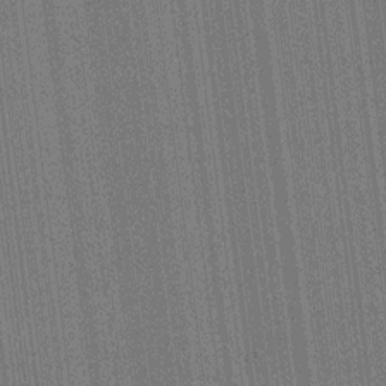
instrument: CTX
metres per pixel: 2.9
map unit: HNhu
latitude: 0.2711
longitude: -5.6694
